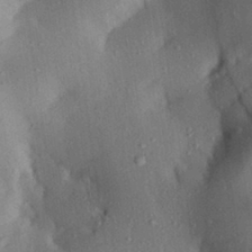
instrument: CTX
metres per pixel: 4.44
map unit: Aa
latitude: 28.8191
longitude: -145.6694
